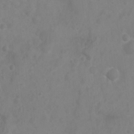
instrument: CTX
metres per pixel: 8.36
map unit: Nhu
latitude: 6.1578
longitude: -19.2348
